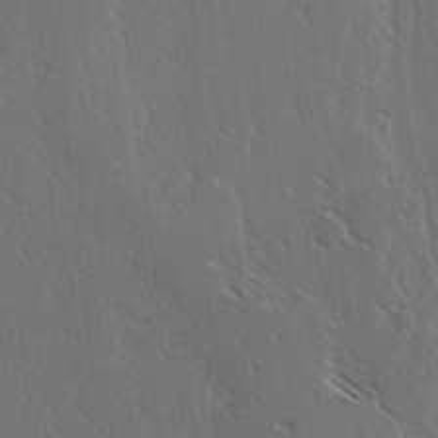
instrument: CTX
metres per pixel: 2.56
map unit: lAvf
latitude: -4.0283
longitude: -113.6505
